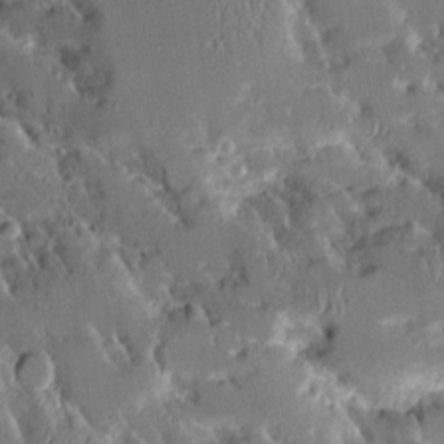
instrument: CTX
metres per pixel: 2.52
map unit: Aa
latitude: 10.3467
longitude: -125.9150
